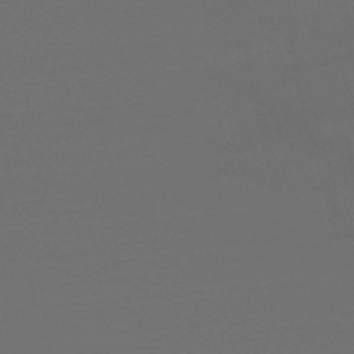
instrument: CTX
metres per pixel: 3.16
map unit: lHb
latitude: -47.5210
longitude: 63.1809
